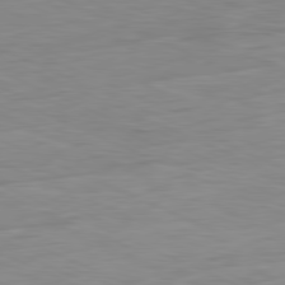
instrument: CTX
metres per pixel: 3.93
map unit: Ap
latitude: -81.4455
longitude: -76.0444
